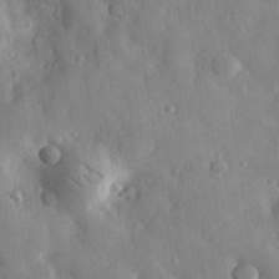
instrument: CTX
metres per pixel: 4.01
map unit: eHh
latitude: 30.6491
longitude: -78.3468
